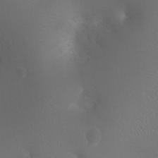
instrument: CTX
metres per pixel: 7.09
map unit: Ht
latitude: -1.4266
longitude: -17.6316
